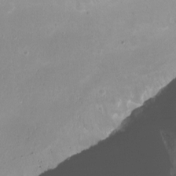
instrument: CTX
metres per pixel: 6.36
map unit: Nhu
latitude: -11.3132
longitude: -46.7247
